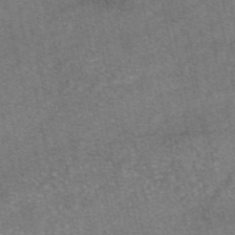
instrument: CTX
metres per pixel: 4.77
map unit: eAb
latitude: 47.6883
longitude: 104.9164
